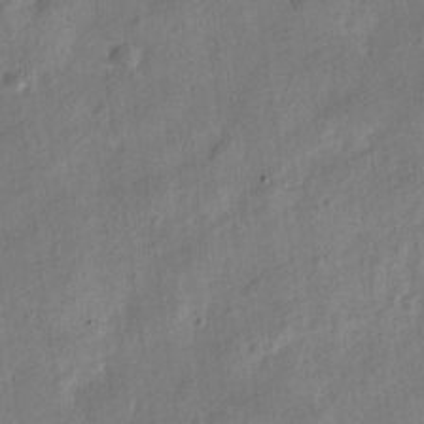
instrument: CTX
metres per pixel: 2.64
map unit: Nve
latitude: -25.3887
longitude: 106.6141
